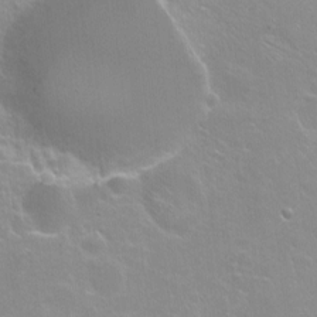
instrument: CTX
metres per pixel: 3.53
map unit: Hto
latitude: -7.1809
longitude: -46.8380
